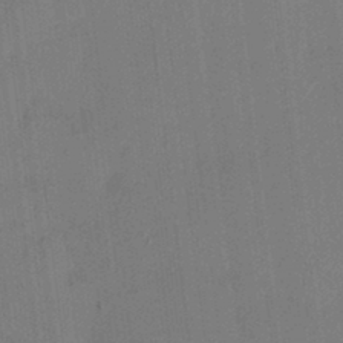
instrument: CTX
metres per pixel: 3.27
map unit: HNhu
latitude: 5.1214
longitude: 12.5574
